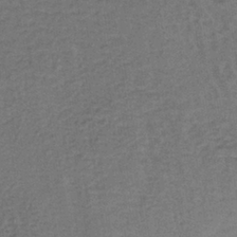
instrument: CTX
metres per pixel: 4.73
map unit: lHb
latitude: -38.8597
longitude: 59.8233
